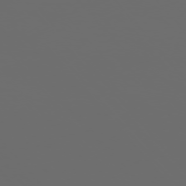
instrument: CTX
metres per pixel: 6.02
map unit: Ap
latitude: -76.1984
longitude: -63.9528
